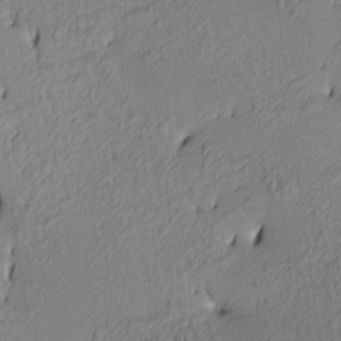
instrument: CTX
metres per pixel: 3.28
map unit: lAa
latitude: 3.5560
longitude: -115.7638
